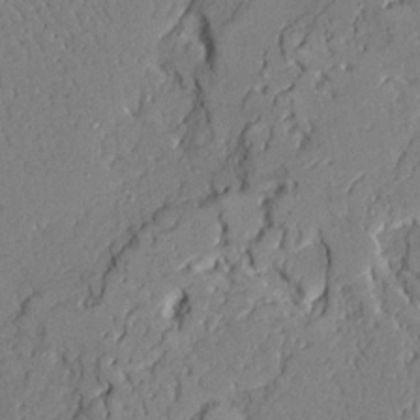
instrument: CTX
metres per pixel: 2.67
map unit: Ave
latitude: 21.6505
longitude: -128.4223
